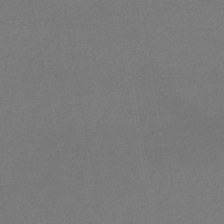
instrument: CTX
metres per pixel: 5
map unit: lHb
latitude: -45.2376
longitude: 62.1416
